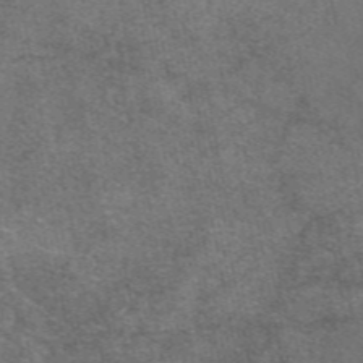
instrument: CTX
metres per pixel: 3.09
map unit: eAb
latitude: 48.4034
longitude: 108.3306
